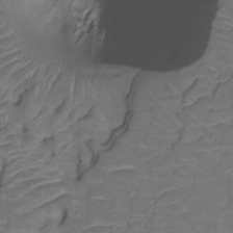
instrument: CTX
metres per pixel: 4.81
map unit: HNhu
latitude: -20.9352
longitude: 85.3887
